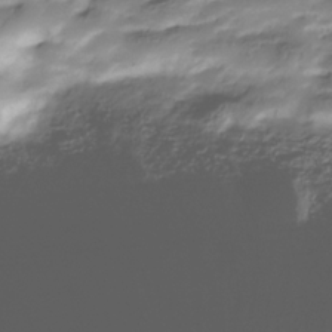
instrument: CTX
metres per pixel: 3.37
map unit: Hve
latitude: -30.9541
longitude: 90.0661
